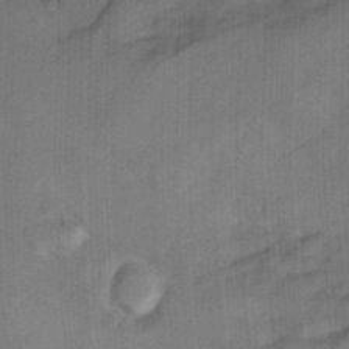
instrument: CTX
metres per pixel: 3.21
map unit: Hto
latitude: 9.3860
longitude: -35.7449
